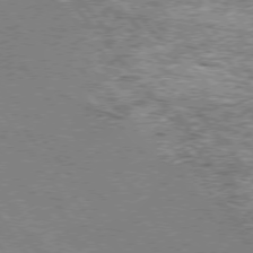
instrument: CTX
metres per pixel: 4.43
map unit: Hpe
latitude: 75.0270
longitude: -157.1781
